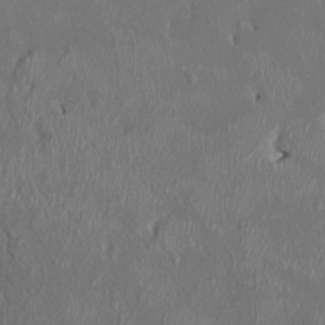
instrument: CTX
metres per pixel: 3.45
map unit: HNhu
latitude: 3.4426
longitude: -6.5168
